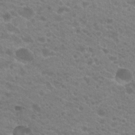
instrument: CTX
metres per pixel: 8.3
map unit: Hto
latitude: 20.9703
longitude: -38.3089
